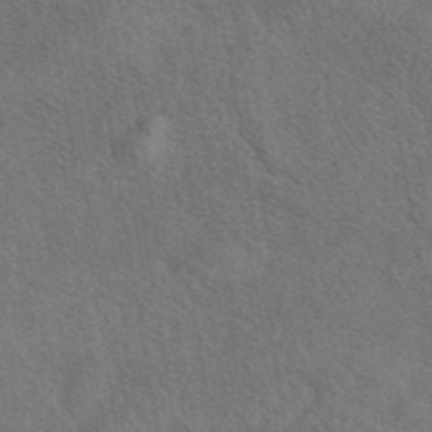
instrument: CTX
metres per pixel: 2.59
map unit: eAb
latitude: 43.0647
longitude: 110.2739
